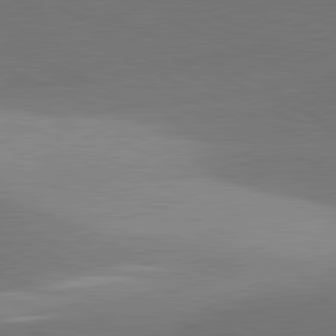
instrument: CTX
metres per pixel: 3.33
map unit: lApd
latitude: 81.7639
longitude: 143.9556
